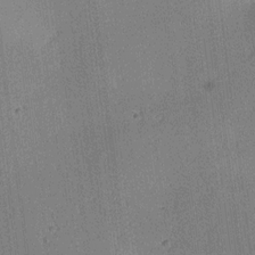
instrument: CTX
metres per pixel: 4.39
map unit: lAa
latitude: 12.9892
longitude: -107.4237
